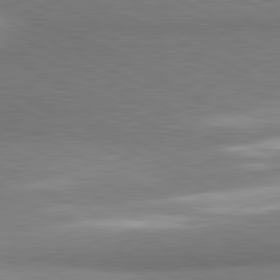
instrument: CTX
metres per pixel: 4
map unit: lApd
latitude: 81.0080
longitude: 164.8219
